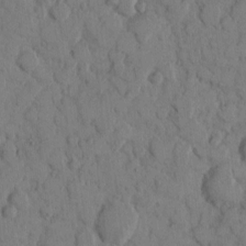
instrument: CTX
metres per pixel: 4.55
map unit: eHh
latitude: 9.5560
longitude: -64.9703
